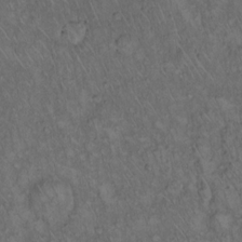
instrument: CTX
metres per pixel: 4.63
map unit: Hto
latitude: 15.4616
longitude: -56.8380
